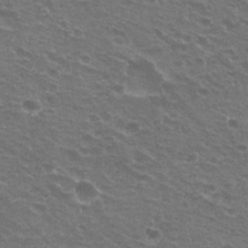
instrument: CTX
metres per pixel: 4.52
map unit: Hto
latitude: 22.4223
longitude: -30.9703
